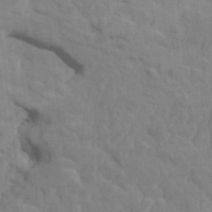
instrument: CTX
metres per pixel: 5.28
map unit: HNhu
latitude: 4.4601
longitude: -2.7435
